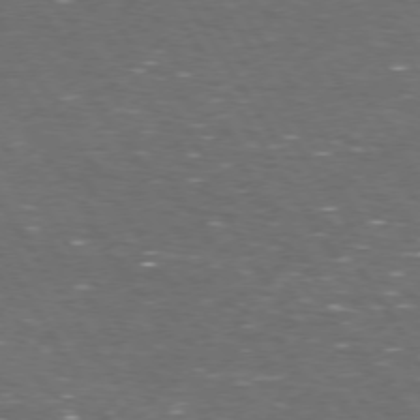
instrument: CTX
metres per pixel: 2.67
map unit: Hpe
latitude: 73.0837
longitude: -124.6679
